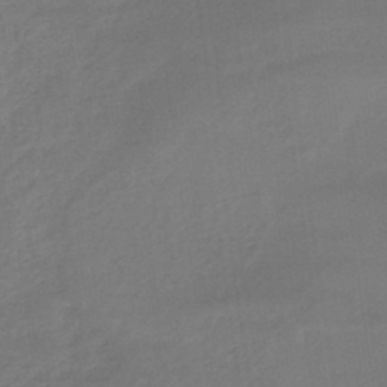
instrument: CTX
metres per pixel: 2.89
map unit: HNb
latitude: -44.6519
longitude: -37.4238
